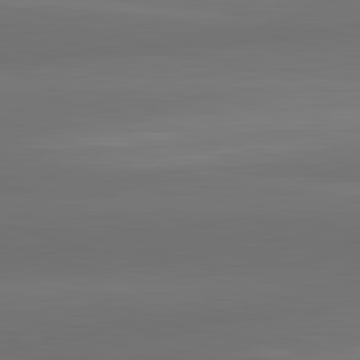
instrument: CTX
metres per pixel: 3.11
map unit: lApd
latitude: 83.4426
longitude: -133.4049
